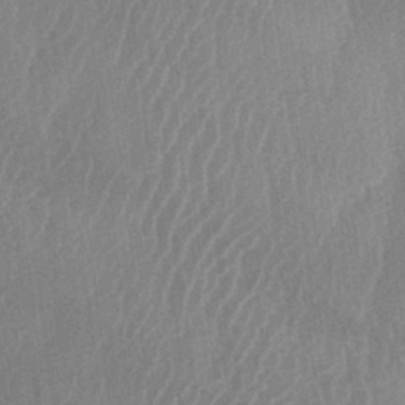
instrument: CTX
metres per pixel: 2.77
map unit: lAa
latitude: -5.5210
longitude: -129.1781
